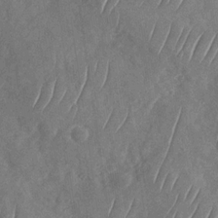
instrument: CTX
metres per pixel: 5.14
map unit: Nhu
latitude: -29.7100
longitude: -58.5735
